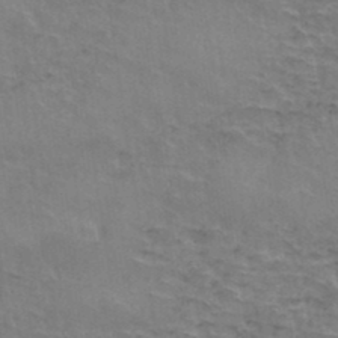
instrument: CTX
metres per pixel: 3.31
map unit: Hto
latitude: 37.1214
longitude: -41.7827
